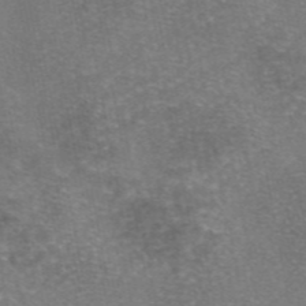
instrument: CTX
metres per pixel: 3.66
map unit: eAb
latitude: 46.6302
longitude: 104.5384
